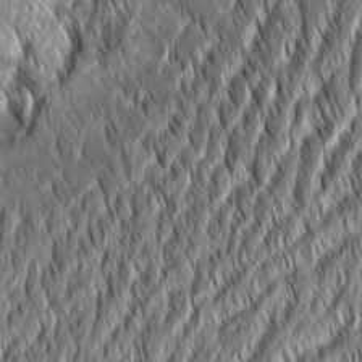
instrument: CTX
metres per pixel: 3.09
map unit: Aa
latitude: 8.0822
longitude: -131.1026
